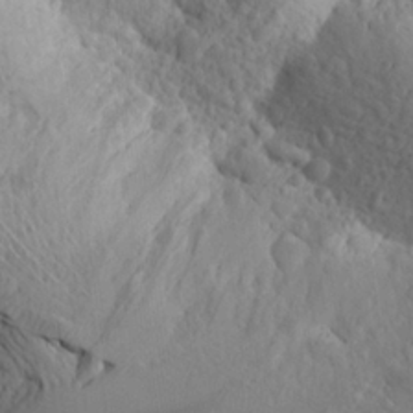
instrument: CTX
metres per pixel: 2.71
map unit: Aa
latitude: 23.9150
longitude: -146.3657
